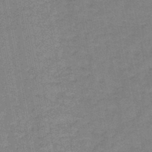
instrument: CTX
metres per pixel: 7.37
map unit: HNb
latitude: -45.7289
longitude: -36.4601
